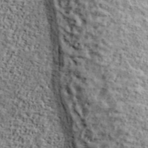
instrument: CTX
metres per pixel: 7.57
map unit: lHvf
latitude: 38.4412
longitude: -90.5168
